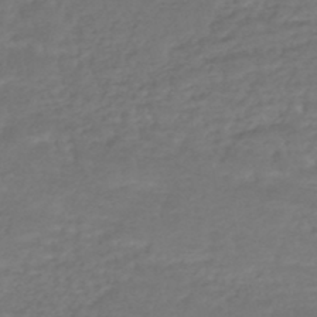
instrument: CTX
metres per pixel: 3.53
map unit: HNhu
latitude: -47.3320
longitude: 95.7855
